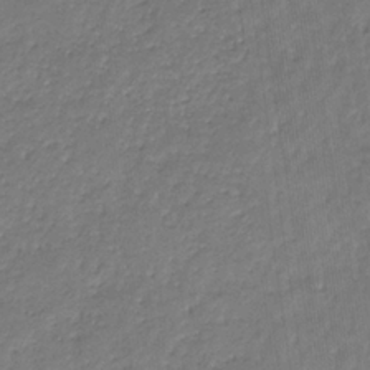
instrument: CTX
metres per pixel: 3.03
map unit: eHb
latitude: -30.9541
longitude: 71.6155
